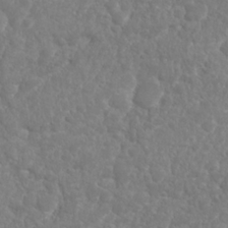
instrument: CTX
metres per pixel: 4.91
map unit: Nhu
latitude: 25.4615
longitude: -61.3104
